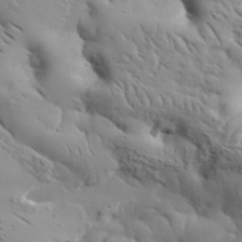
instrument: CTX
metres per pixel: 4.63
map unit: lHvf
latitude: 35.2914
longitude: -85.9717
